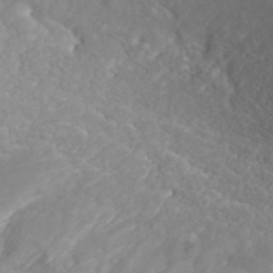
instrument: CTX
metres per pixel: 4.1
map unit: ANa
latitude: 43.3671
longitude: 28.5007
